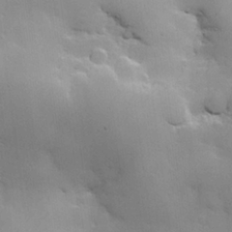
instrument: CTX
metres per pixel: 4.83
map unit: Hve
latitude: 24.3656
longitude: 148.8786
